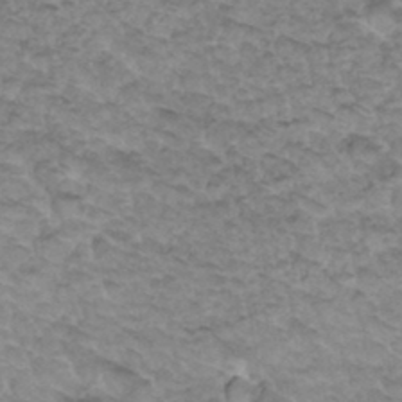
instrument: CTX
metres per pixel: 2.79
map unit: Hto
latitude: 34.6112
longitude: -47.6127
